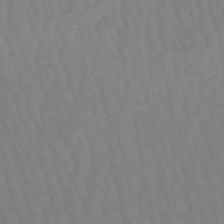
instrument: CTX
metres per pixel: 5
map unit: lHb
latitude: -49.5966
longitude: 76.1984
